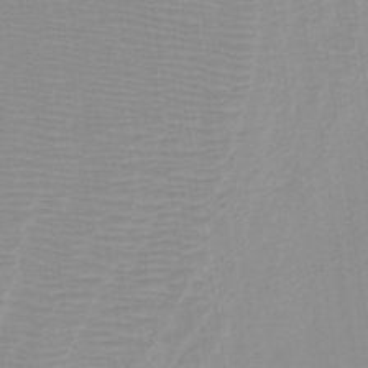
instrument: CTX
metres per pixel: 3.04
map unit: lHb
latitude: -41.0486
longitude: 53.1998
